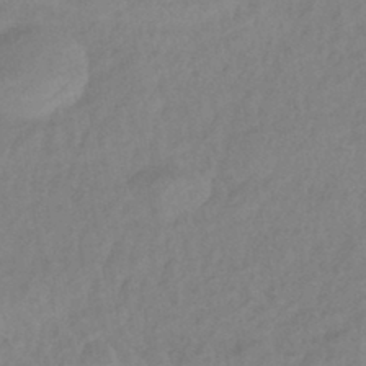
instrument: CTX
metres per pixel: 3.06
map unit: eHb
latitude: -43.2375
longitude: 85.2187
